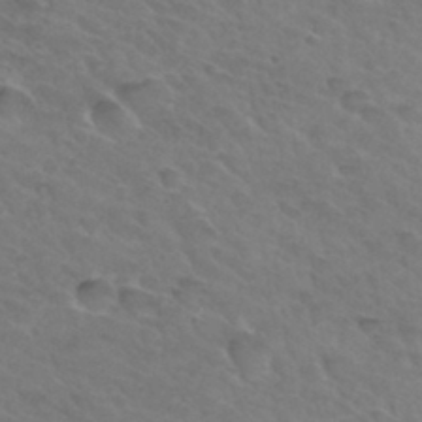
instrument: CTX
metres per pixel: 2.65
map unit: Hto
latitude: 32.3089
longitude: -46.1578
